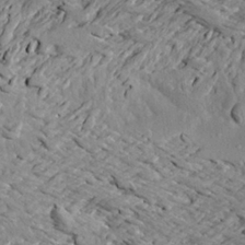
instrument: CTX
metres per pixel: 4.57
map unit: Aa
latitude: 20.8569
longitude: -149.3482
